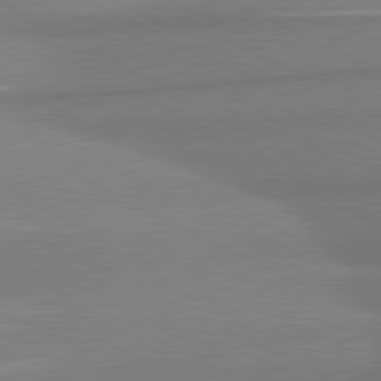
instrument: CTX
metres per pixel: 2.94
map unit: lApd
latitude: 80.8569
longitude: 166.9731
